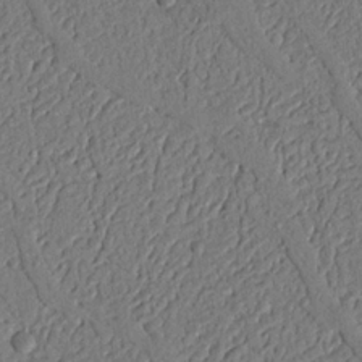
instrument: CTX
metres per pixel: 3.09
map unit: Nhu
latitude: 19.5749
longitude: -78.1389
